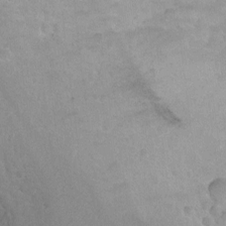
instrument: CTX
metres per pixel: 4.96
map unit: Ht
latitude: 1.4993
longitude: -32.3845
